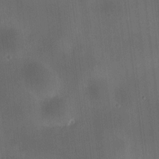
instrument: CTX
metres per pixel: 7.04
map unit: HNhu
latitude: 10.1011
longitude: 10.0094
